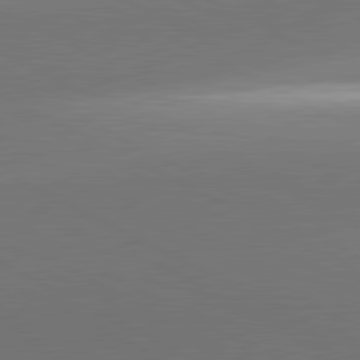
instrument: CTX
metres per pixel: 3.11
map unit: lApd
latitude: 81.2915
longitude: 155.1809
